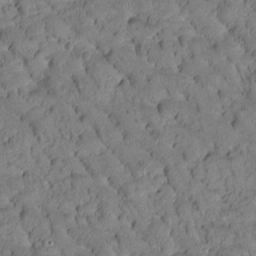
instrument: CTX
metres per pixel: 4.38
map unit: Htu
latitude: -2.7652
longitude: 172.1417
